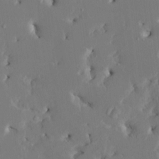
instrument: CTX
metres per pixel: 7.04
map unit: HNhu
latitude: 5.2348
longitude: -5.3859
